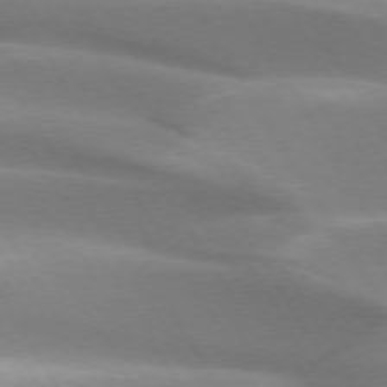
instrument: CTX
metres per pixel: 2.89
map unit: lApd
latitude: 73.2348
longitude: -51.8961
